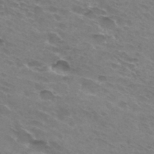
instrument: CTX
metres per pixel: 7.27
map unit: Hto
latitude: 33.5371
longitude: -42.4601
